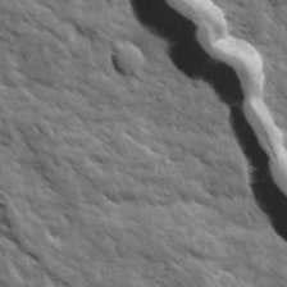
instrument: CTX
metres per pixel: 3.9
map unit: Ave
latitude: 19.5182
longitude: -134.7813
